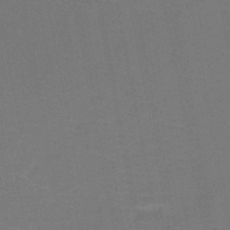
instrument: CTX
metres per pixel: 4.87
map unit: HNb
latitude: -48.9353
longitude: -48.2522
